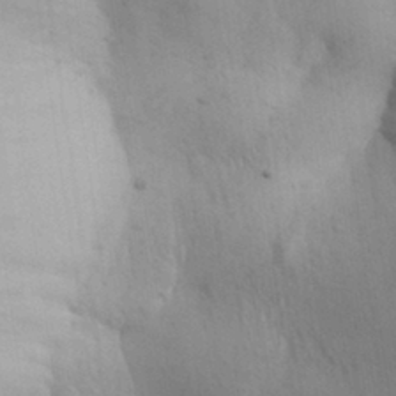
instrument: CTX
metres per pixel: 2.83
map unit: Aa
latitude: 30.4979
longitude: -145.1403
